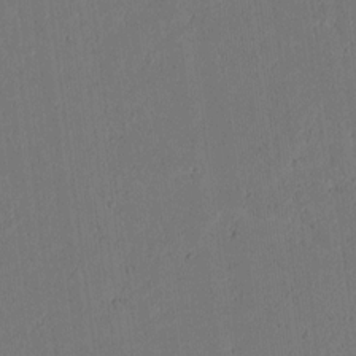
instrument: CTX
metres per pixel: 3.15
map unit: lAvf
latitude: 8.8947
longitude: 166.6518
